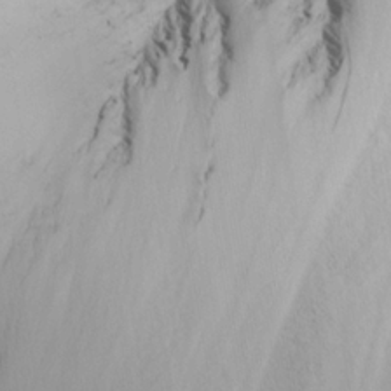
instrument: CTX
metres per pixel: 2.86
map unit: lHvf
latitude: 21.8395
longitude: 142.1416
